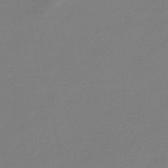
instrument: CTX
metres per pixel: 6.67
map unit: HNhu
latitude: -43.1053
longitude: 89.6533
